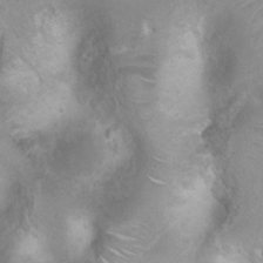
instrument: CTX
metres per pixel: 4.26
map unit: Ht
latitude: 2.5545
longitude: -24.8191
